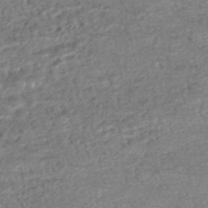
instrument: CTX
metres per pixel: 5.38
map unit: HNhu
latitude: -47.9178
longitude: 102.8219
